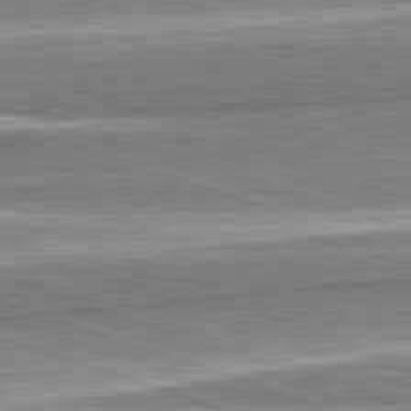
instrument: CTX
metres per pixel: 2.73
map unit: lApd
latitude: 82.3278
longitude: 167.8044
